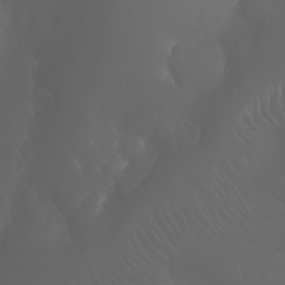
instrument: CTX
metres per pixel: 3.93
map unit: Htu
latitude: -1.5211
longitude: -76.1766
